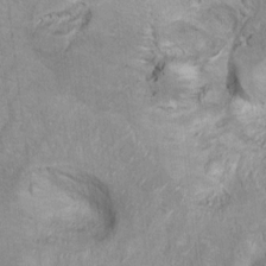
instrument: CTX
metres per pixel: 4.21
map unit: Ht
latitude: 8.9325
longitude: -31.8395
